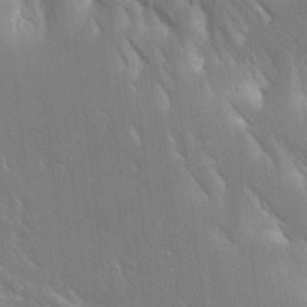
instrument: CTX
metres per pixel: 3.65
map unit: Aa
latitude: 18.1389
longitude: -149.4615
